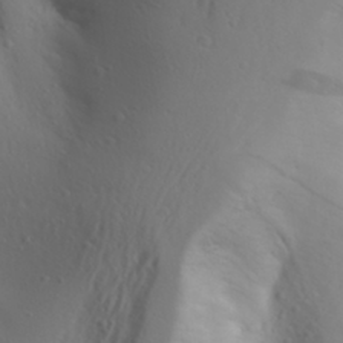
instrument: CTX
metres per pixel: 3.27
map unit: Aa
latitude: 28.3656
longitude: -146.3846
